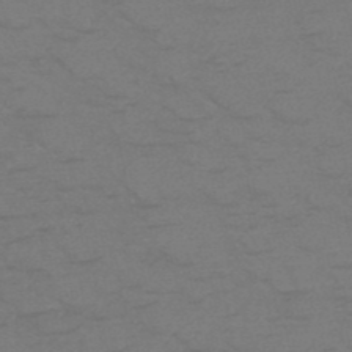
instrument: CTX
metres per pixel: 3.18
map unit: HNb
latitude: -50.2173
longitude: -47.3104
